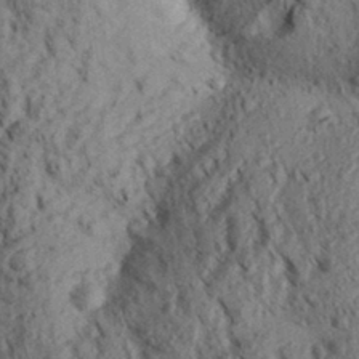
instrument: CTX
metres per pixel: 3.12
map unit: Aa
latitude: 30.6869
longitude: -138.4412
